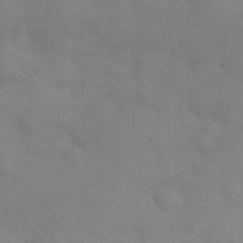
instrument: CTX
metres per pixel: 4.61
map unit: Nhu
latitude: 26.5924
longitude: -54.8569
